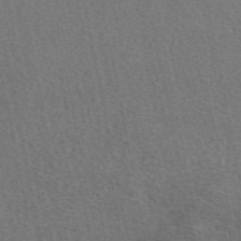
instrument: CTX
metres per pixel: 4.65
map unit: eAb
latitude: 48.8380
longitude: 115.8800
